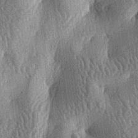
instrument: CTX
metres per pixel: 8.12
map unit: lAa
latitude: -6.8597
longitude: -127.8395
